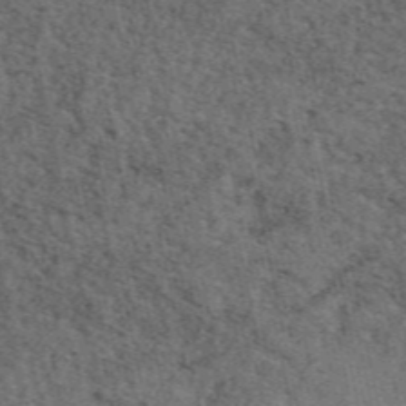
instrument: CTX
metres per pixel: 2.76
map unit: eAb
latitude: 48.4223
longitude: 106.2929
